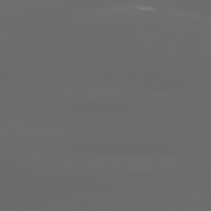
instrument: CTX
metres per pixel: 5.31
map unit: lApd
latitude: 80.2522
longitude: -117.5938
